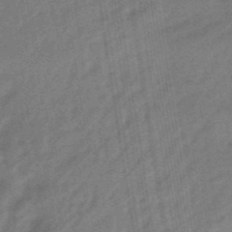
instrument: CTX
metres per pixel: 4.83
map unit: eHb
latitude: -47.3509
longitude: 87.0864
